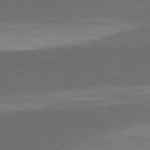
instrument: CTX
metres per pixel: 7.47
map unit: lApd
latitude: 81.9528
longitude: 159.2564
